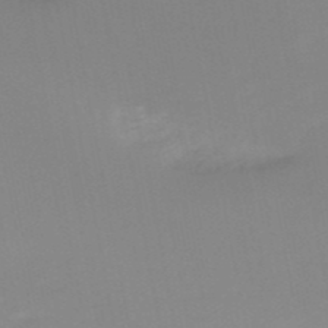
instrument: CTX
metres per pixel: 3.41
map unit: HNb
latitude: -51.1242
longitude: -50.4979
